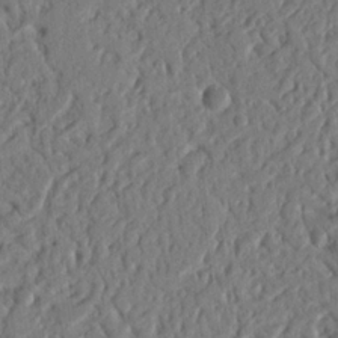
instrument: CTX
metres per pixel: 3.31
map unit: Nhu
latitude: 18.8380
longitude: -78.1956
